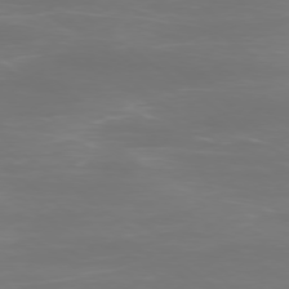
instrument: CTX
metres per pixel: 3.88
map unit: Ap
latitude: -78.3873
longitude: -93.7449
